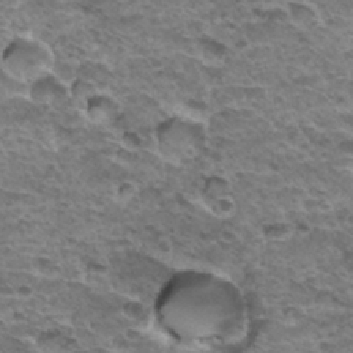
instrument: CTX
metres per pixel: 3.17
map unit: Hto
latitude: 32.3278
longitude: -40.1199
